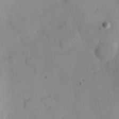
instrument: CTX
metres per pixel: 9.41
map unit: eHh
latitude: 24.3467
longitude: -66.2144
